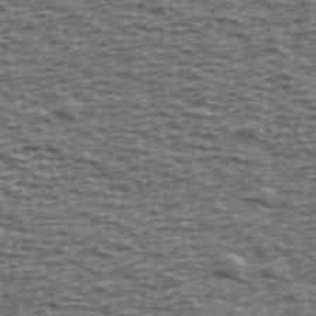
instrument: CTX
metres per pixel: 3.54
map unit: Ave
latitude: 39.4804
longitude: -112.9325
